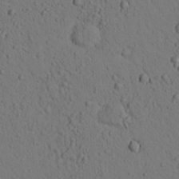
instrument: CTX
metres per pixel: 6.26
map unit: lHvf
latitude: 14.1767
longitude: 178.1228
